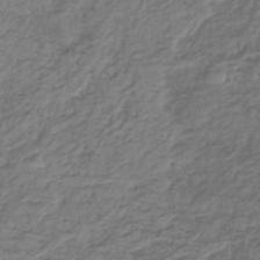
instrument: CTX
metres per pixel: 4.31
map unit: lHb
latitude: -42.0472
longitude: 61.9556
